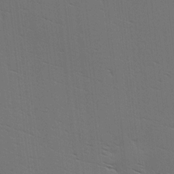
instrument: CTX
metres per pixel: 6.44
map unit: Hve
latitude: 3.4615
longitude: -125.4048
